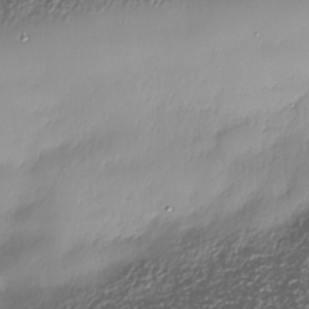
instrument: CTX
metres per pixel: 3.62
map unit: Nhe
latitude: -38.2551
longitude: -148.7246
